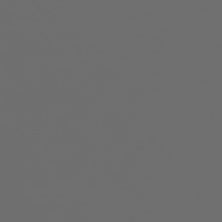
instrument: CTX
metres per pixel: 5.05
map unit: Ap
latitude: -76.2550
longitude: -63.8395
